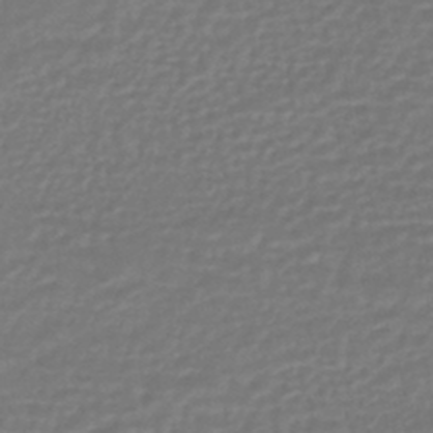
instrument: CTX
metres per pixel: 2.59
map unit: HNhu
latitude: -46.6140
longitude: 96.2740
